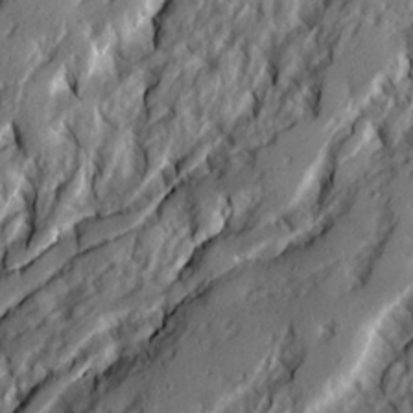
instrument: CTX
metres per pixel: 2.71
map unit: Ave
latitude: 21.1592
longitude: -129.7261
